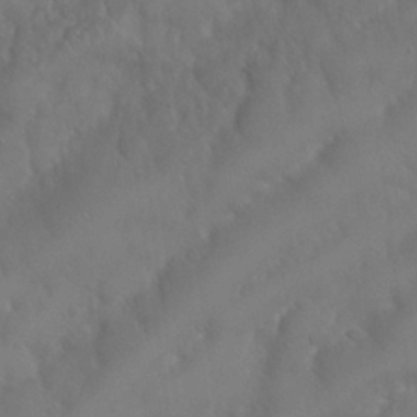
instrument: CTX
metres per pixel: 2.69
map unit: Nhu
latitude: 24.9891
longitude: -61.9150
